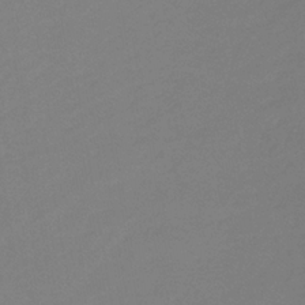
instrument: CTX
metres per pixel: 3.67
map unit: lHb
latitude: -33.5210
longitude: 67.3132
